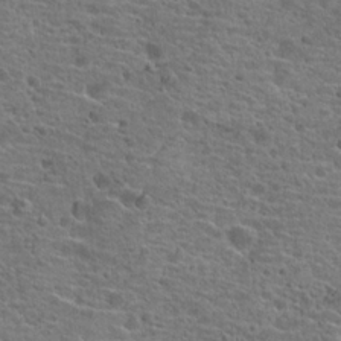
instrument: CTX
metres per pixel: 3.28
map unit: Hto
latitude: 19.9528
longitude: -41.5371
